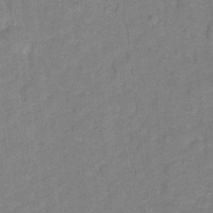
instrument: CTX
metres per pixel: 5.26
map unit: Hto
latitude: 3.9717
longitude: -32.9514
